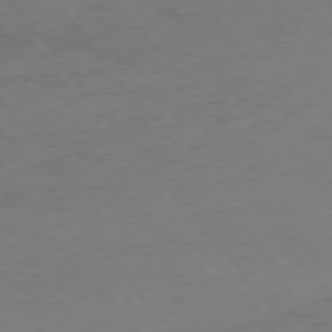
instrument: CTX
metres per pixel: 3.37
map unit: Ap
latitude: -75.8045
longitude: -70.8191
